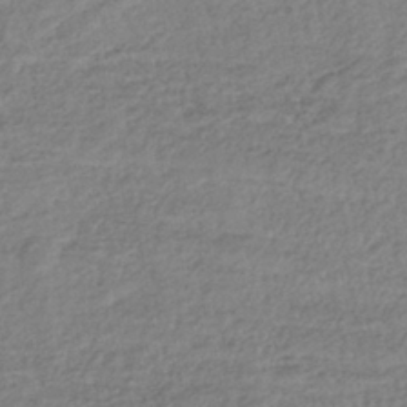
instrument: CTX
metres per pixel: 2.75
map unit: lHb
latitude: -38.4062
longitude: 68.7085
